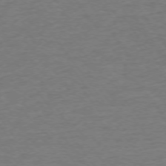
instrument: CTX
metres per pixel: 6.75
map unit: Ap
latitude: -75.3321
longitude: -85.3671
